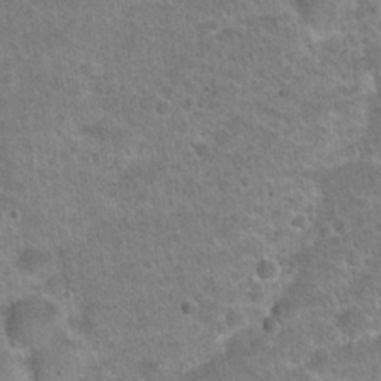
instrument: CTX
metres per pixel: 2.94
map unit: Hto
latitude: 21.6127
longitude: -49.0458
